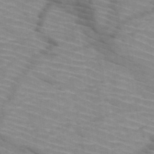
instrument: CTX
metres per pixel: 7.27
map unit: HNb
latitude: -47.1998
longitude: -45.1592
